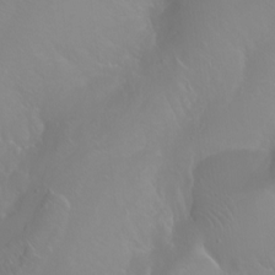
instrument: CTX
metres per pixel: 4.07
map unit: Ht
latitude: -0.1606
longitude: -46.4412
